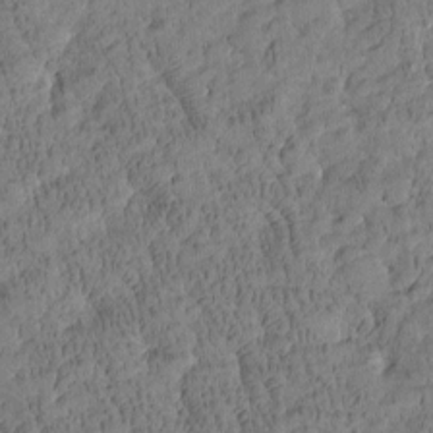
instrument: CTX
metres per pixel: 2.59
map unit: Htu
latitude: -3.9367
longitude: 175.4643
